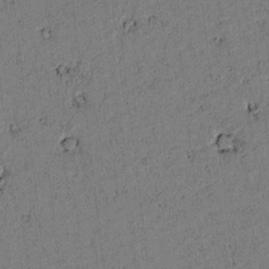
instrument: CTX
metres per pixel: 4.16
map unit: lAvf
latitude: 4.1011
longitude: 168.6140
